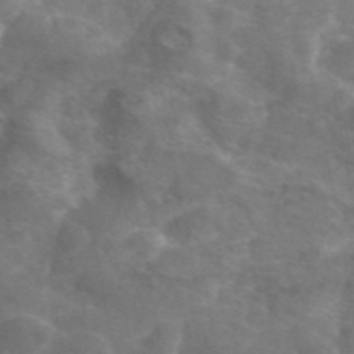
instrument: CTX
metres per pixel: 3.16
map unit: eAb
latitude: 45.8016
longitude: 120.0283
